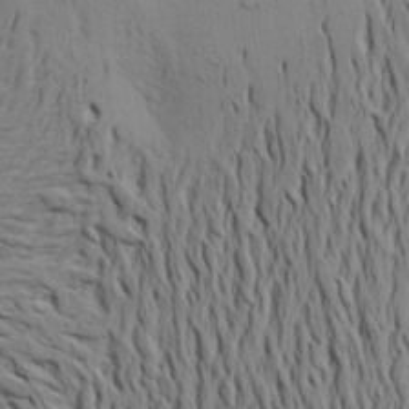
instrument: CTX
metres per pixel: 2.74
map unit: Aa
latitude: 20.9514
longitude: -149.1025
